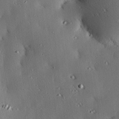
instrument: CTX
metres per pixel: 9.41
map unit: eHh
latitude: 22.4034
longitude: -90.5168
